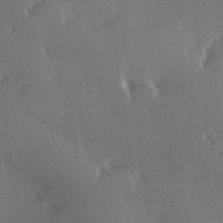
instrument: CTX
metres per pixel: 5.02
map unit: Hve
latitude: 27.3482
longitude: -93.6127
